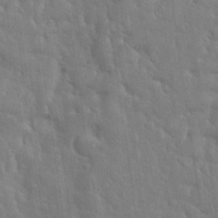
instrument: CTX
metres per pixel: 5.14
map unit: eHh
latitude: 35.4237
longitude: -61.2726
